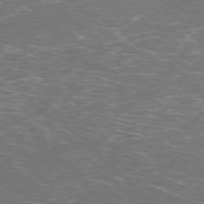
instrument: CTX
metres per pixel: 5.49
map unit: Hpe
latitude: -77.7667
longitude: 14.7464
